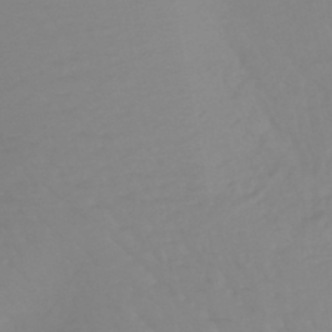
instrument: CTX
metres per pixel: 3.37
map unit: eHb
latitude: -46.0283
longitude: 84.8030
